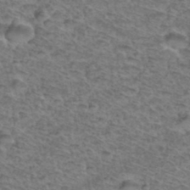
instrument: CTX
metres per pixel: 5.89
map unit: Hto
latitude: 37.0270
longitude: -47.1026
